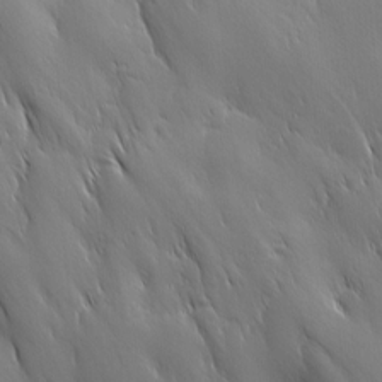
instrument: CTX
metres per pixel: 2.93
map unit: Ave
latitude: 12.7058
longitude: -105.4616
